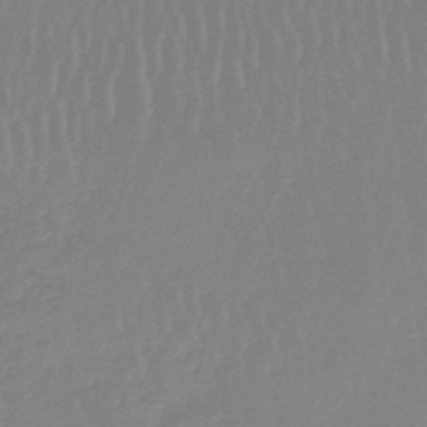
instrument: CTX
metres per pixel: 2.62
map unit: lHb
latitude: -45.8233
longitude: 65.4077
